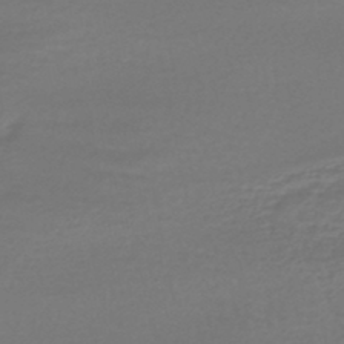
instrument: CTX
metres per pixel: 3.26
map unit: HNhu
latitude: -47.4454
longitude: 96.8786
